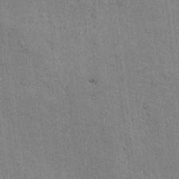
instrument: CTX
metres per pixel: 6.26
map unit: lAvf
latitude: -5.9178
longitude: -114.5356
